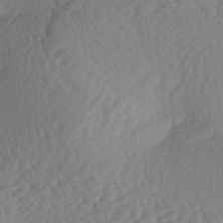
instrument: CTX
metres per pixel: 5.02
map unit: lAa
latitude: -3.2375
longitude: -127.5182
